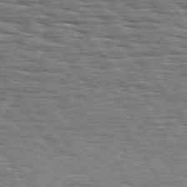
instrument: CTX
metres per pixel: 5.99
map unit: Hpe
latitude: 74.8380
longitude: -138.6301
